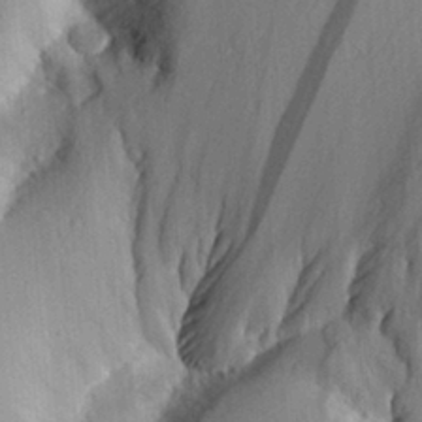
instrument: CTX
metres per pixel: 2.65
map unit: Aa
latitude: 29.4048
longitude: -133.0836
